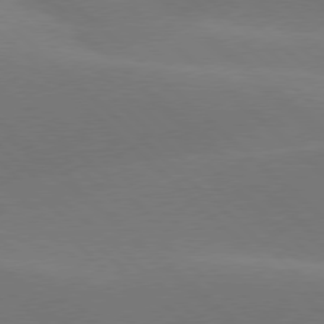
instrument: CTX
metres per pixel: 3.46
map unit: lApd
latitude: 77.6127
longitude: -51.8394
